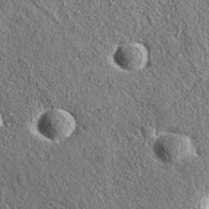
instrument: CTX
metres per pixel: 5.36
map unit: eAb
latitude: 36.7435
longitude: 110.1228
